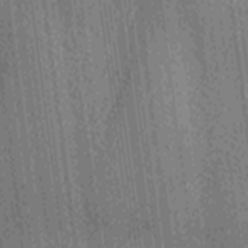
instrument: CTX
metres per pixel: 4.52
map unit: Ave
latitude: -6.9919
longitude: -123.4804
